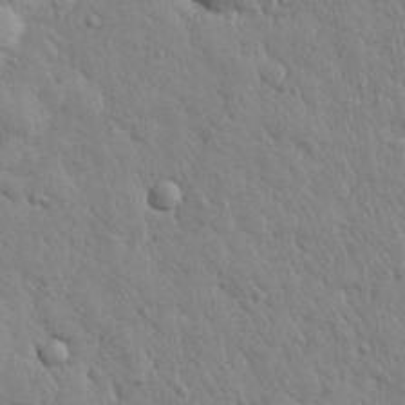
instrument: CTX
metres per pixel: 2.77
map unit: eHh
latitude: 28.2522
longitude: -75.7639
